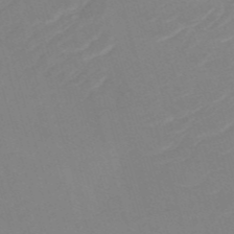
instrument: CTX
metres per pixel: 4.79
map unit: HNb
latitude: -53.5399
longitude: -49.5938
